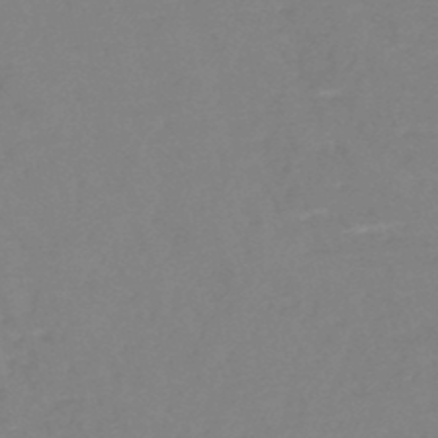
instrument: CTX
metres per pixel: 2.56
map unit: HNb
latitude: -49.1620
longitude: -44.1766
